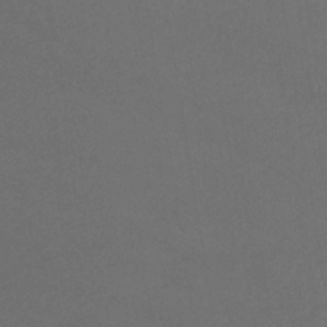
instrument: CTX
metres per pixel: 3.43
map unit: lHb
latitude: -39.9556
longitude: 75.8801
